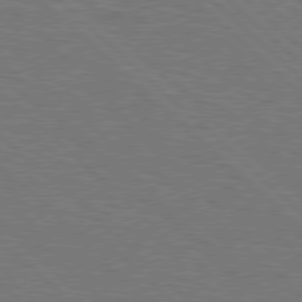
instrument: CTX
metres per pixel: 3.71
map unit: Hpe
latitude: 78.0822
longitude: -151.9150
